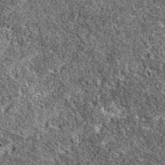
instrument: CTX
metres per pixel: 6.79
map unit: eAb
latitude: 38.3467
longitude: 111.1809
